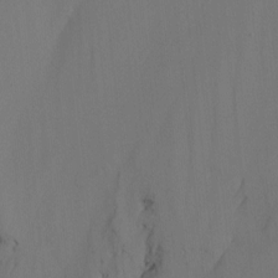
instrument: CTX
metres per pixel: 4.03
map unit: Nhu
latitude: -15.6155
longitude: -57.7638
